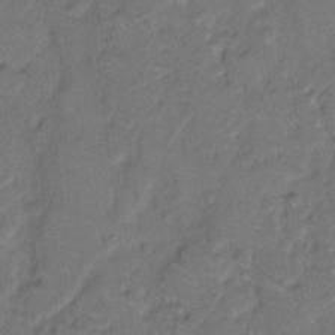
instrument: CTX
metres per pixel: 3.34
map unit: eHh
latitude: 8.4034
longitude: -62.2712
